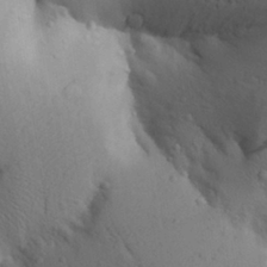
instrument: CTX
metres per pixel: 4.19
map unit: Aa
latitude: 27.3104
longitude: -148.6113
